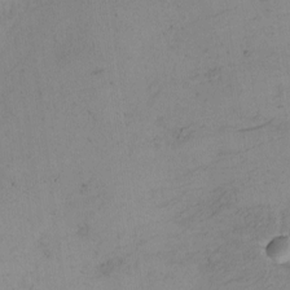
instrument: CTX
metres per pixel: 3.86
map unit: eHh
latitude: -4.5007
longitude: -78.8569
